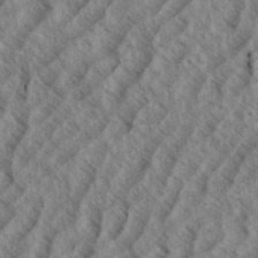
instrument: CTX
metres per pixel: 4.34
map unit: eHh
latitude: 34.2144
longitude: -139.6316
